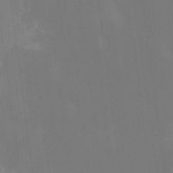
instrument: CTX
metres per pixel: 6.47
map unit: Nhu
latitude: -8.2550
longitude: -84.8380
